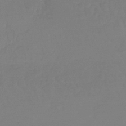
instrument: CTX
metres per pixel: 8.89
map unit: lHb
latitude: -44.7274
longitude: 70.0661
